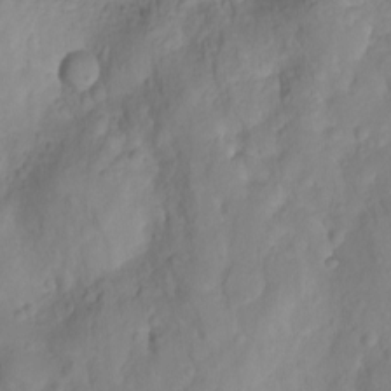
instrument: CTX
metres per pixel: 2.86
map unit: Nhu
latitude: -4.9919
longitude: -81.4237
